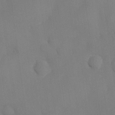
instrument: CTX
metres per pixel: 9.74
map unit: eHh
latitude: -22.7652
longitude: 14.9164
